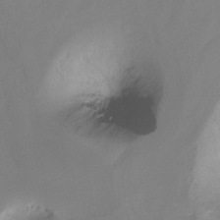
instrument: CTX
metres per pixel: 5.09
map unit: Ht
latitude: -12.9920
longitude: -45.2348
